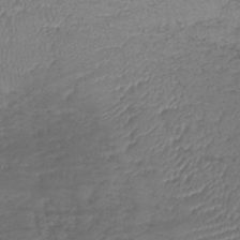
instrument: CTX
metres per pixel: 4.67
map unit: lHb
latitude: -39.1053
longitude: 73.4643
